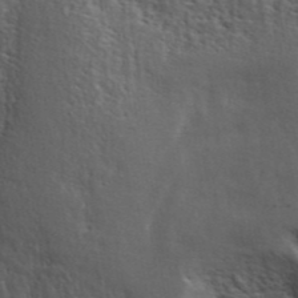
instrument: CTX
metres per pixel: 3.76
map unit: ANa
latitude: 43.4993
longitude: 48.4062
